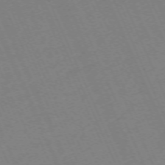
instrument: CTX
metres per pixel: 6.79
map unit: Hpe
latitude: -71.0487
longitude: 12.4062
